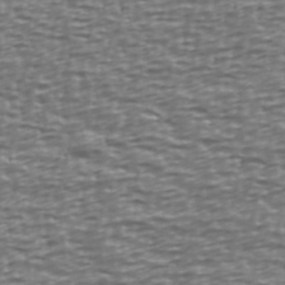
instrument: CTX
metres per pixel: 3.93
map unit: Ave
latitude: 40.4034
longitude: -113.0458
